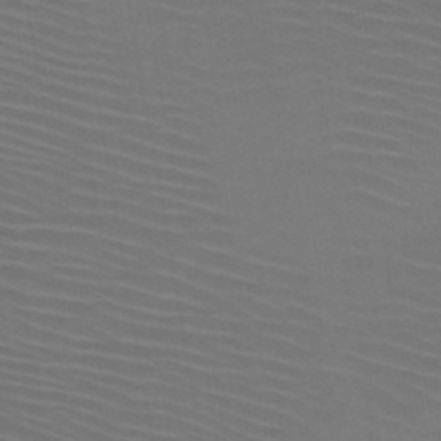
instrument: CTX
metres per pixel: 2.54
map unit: HNb
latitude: -47.6155
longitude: -43.8206
